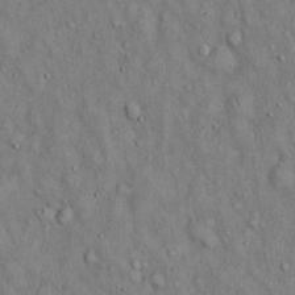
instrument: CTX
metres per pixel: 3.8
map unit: Hto
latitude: 14.8569
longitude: -58.6491
